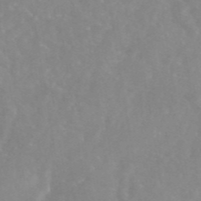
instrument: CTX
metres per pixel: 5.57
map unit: eAb
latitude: 45.4048
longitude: 126.6329
